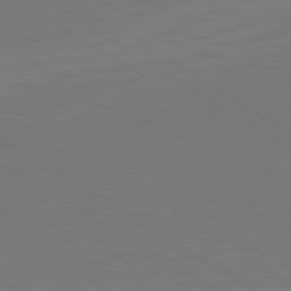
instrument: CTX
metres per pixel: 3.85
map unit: lApd
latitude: 79.9150
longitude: 162.3306
